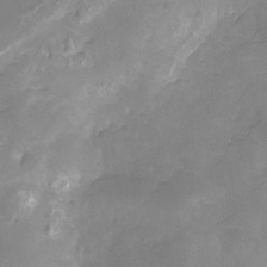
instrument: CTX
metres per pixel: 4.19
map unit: HNhu
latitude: -27.5210
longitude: 75.4455
